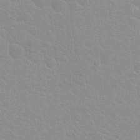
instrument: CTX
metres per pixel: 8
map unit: Nhu
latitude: 27.9339
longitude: -52.2334
